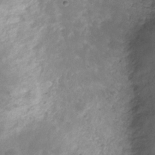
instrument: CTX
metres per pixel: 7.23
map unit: Hve
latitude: -31.1431
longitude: 92.9731
